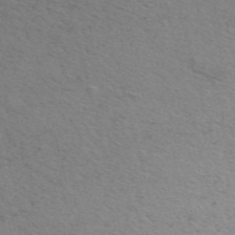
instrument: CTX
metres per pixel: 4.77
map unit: ANa
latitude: 51.8205
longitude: -71.4993
